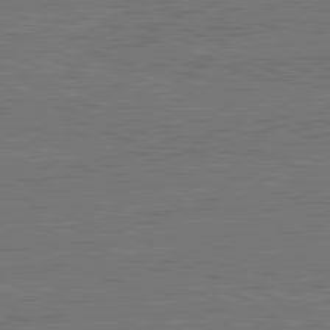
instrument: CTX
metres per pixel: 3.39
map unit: lApd
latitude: 82.7813
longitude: 175.0108
